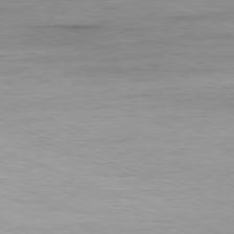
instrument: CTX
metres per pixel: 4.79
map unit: Ap
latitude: -80.9353
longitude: -90.1011
